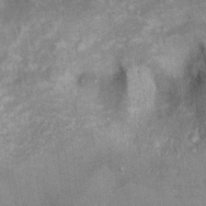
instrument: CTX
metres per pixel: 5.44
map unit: Ht
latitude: 8.7435
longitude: -36.5923
